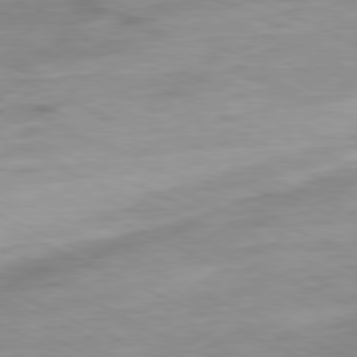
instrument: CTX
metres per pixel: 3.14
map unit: Ap
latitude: -80.2362
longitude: -66.7057
